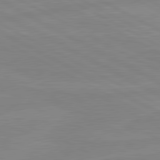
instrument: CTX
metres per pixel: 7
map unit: lApd
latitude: 81.0458
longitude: -176.1955
